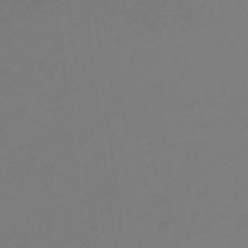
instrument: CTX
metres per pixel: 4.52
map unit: lHb
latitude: -47.1998
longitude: 65.6722
